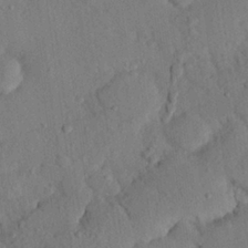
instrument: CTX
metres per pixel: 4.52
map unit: eHh
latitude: 25.0647
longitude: -80.0822
